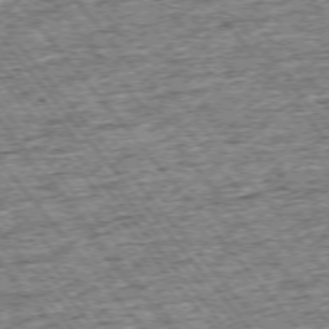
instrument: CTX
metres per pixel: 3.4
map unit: Ap
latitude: -75.5211
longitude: -91.5938
